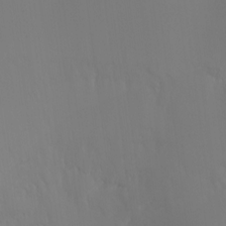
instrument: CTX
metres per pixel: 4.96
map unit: HNhu
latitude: 6.9325
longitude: 6.8408
